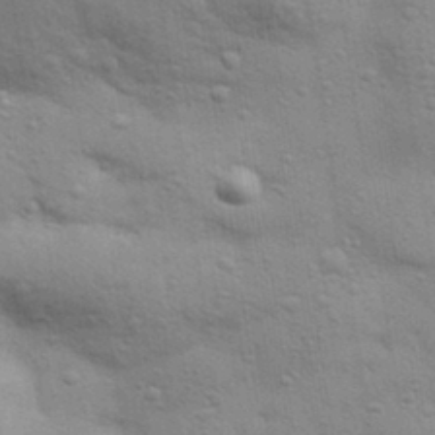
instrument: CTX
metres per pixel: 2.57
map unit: Aa
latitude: 32.3467
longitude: -146.3090
